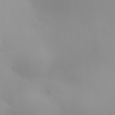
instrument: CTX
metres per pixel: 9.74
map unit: HNhu
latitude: 6.8758
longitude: 13.8234
